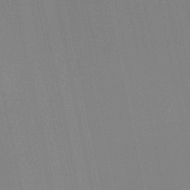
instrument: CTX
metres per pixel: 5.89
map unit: HNb
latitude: -51.1053
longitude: -47.2537
